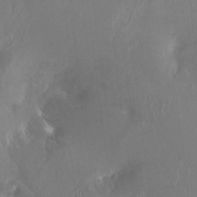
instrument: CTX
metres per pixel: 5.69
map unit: Ht
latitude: -15.1998
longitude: -41.6504
